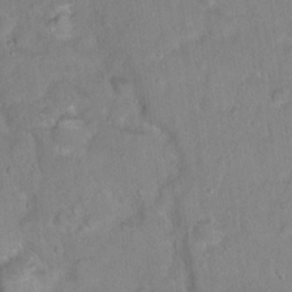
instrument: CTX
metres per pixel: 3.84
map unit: Hto
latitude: 16.4412
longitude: -40.8569
